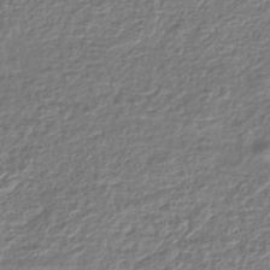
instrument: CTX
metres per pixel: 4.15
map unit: lHb
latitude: -43.4265
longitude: 68.6896
